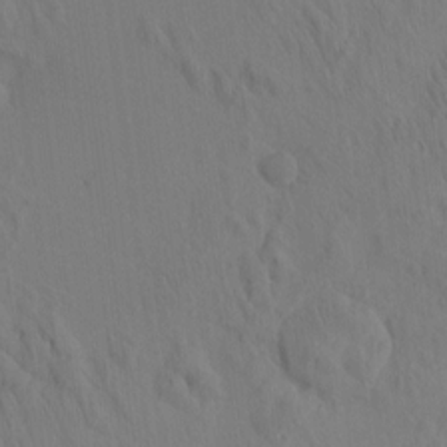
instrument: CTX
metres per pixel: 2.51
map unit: eHh
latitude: -0.9731
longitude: 17.7478
